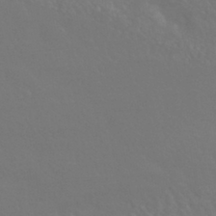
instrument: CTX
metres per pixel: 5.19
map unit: HNhu
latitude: -42.8974
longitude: 93.8044
